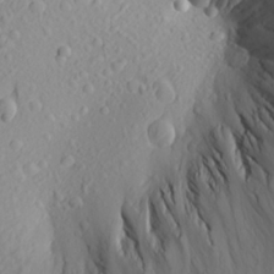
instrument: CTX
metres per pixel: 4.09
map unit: Aa
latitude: 23.8016
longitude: -144.2522
